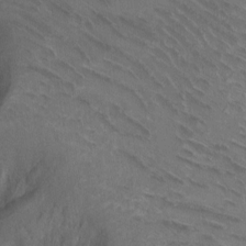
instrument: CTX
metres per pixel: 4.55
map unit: Ht
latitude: 0.1011
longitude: -45.3104
